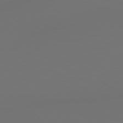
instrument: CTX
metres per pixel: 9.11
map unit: Hpe
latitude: 78.5357
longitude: 177.5399
